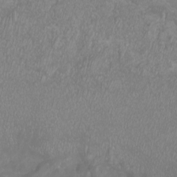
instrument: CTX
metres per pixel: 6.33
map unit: eHh
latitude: -7.1431
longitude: -76.7624
